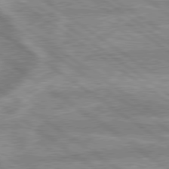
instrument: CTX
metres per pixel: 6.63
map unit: lApd
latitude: 79.3860
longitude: -169.3482
